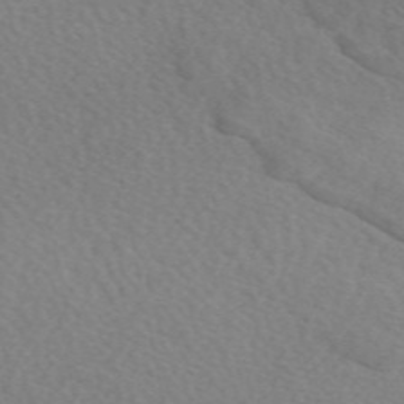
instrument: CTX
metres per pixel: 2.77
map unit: eAb
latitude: 49.2348
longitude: 117.5588
